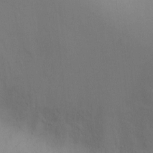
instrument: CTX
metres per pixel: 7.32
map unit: Ht
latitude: -5.3320
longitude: -24.9513
